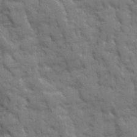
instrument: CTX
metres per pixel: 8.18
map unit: Ave
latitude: 19.9717
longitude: -133.6316
